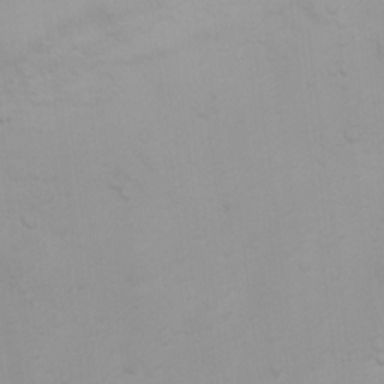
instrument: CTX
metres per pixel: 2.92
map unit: Ht
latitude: 3.8394
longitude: -23.0647
